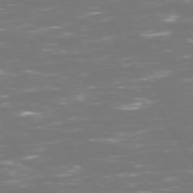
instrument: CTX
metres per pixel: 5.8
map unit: Hpe
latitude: 72.7058
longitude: -127.0837
